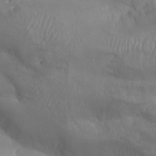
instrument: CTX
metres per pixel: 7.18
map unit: Aa
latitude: -8.0283
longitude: -78.2712
